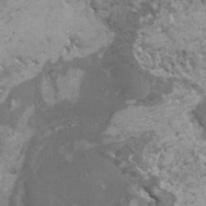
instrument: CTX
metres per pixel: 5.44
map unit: HNhu
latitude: -0.5952
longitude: 3.2375
